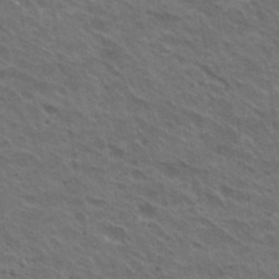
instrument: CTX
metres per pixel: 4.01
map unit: Hto
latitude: 31.0081
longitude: -43.4049
